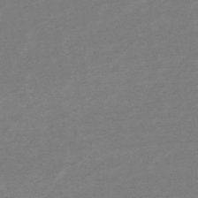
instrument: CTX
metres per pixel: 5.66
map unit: HNb
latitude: -55.4832
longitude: -40.4789
